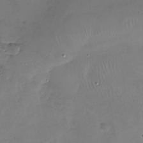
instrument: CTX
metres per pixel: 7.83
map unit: Nhu
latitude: -27.5210
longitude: -60.5923
